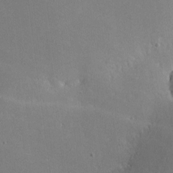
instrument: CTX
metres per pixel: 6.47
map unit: lHvf
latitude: -9.7478
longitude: -100.3089
